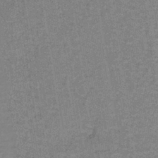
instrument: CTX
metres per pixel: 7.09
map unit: lHb
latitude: -41.1809
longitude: 57.1431
